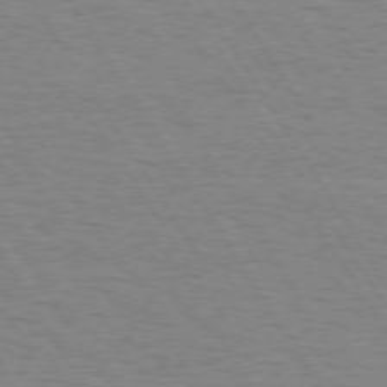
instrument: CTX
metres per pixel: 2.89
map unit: Hpe
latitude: 73.1593
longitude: -143.7639
